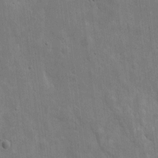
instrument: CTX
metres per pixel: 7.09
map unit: eHh
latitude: 7.5182
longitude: -72.3468
